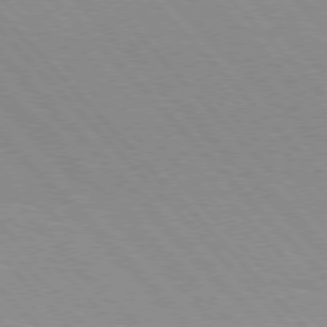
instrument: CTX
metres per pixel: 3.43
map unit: Hpe
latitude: 76.1766
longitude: -154.6112
